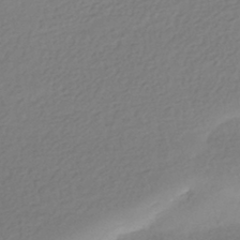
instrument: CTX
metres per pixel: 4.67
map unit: HNhu
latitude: -41.0108
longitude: 94.3117
